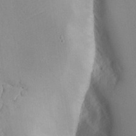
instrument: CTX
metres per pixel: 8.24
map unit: Aa
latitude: 23.1781
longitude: -127.5371
